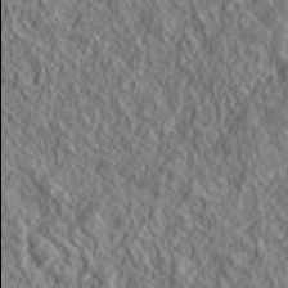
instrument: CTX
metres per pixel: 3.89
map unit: lHvf
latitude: 39.4993
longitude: -89.9906
